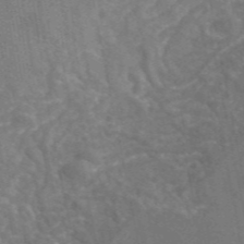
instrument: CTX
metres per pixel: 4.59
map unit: eAb
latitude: 46.8191
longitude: 114.7463
